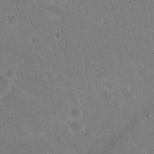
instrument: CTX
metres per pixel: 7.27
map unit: Nhu
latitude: 18.9702
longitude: -29.8583
